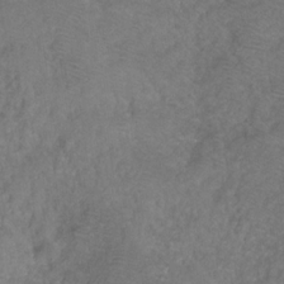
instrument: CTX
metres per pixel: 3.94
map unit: HNhu
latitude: -28.4818
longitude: 75.0487
